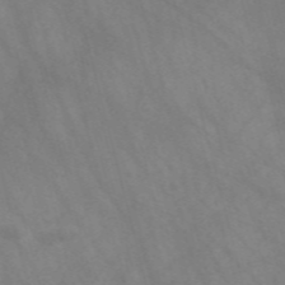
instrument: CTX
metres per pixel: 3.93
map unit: Nve
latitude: -57.9556
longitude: 63.9178
